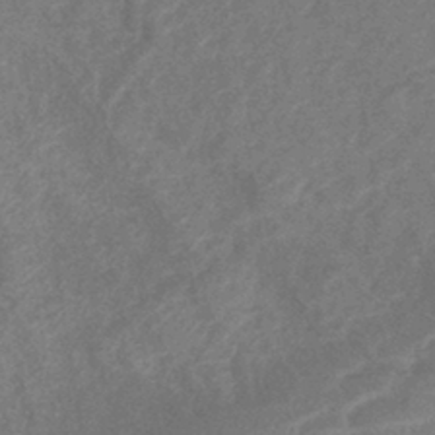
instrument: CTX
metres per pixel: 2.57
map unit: lHb
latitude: -40.5574
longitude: 77.3510
